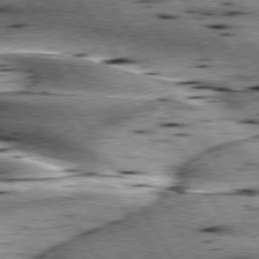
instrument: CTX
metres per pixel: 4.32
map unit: lApd
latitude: 76.0633
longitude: -59.8772
